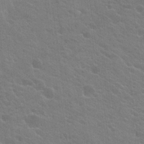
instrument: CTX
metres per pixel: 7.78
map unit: Hto
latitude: 23.9906
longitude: -35.4237
